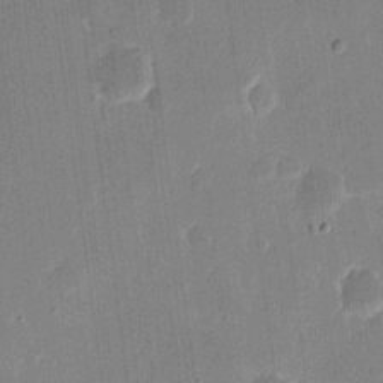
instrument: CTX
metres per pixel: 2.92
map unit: eHh
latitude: 10.7624
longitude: -70.1767
